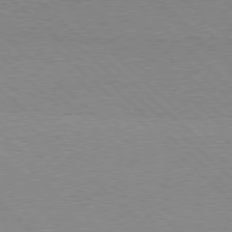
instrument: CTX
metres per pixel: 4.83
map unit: Hpe
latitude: 77.6316
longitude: -172.3656
